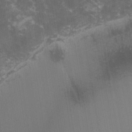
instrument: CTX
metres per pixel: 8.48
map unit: lHvf
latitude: -13.8045
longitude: -101.7639
